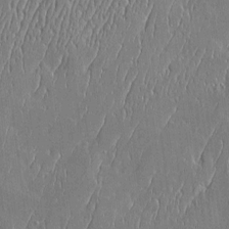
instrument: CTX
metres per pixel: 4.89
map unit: Htu
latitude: -6.4440
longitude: 175.6343
